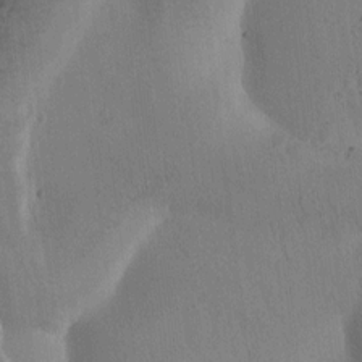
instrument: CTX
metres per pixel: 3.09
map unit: Htu
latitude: -0.4440
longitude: 172.5007
